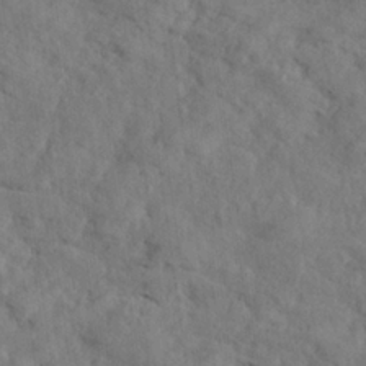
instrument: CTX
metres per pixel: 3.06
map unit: eHh
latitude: 24.2900
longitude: -80.4790
